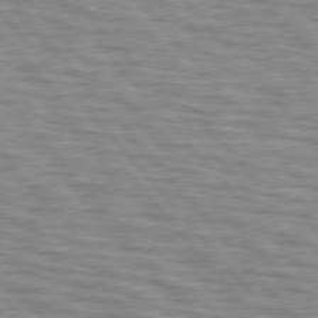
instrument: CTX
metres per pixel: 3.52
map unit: lApd
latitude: 76.3656
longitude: -76.5923
